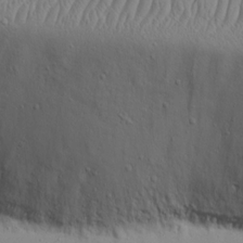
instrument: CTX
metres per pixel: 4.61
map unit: eHh
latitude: 17.5938
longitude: -71.3104
